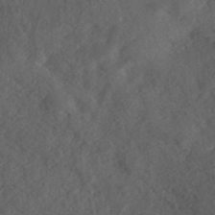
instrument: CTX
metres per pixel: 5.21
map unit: ANa
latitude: 37.4805
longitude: 17.9178
